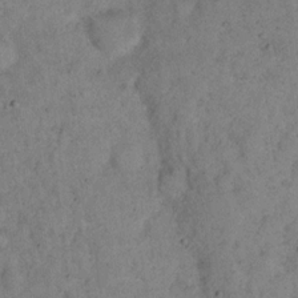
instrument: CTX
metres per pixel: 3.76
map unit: eHh
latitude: 16.5357
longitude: -62.1578
